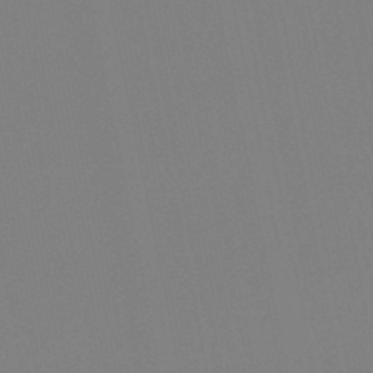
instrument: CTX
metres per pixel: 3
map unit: lHb
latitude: -49.6533
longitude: 70.2362
